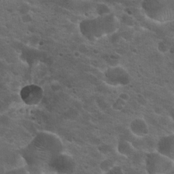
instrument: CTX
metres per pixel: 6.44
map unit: Hto
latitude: 19.3859
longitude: -36.1389
